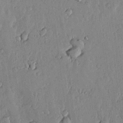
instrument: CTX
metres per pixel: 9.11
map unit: lHvf
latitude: 17.7072
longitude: -116.1767
